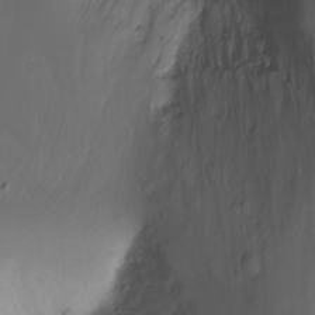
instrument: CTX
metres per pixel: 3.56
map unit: Ht
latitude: -3.8233
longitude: -29.1403
